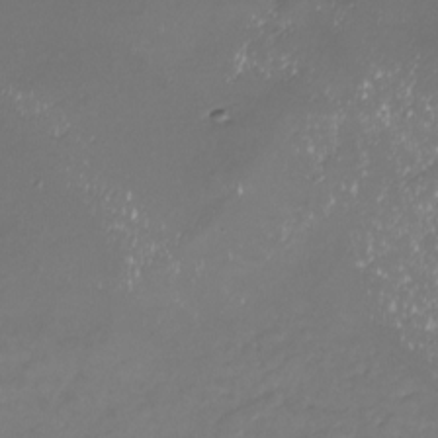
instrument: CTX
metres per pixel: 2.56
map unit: Nhu
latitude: -22.3495
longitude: -57.2536
